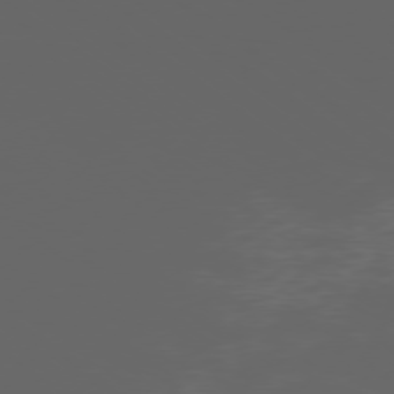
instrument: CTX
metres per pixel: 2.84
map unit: Ap
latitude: -77.5777
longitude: -75.6316
